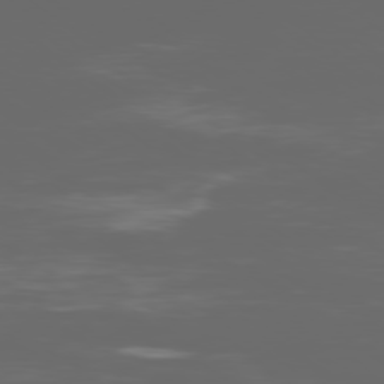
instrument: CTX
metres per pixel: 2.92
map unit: Ap
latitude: -79.5777
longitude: -59.7828
